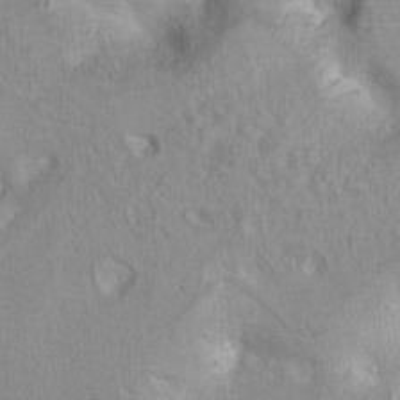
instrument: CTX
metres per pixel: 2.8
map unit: Hto
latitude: 8.8380
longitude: -31.7639
